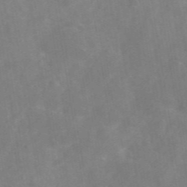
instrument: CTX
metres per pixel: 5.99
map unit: eAb
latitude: 46.2712
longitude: 126.8219
